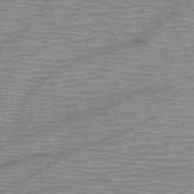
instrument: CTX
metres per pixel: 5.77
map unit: HNb
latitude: -46.9919
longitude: -40.8946
